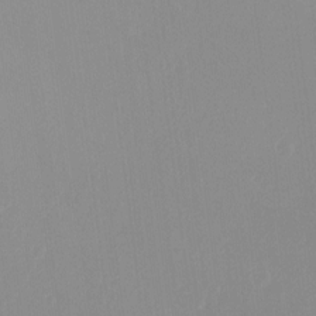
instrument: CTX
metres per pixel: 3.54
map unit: Ht
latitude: -9.0864
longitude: -38.0444
